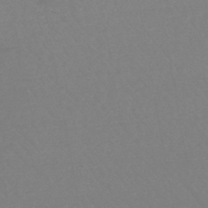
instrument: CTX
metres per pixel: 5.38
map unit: lHb
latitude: -44.1984
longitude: 73.7477
